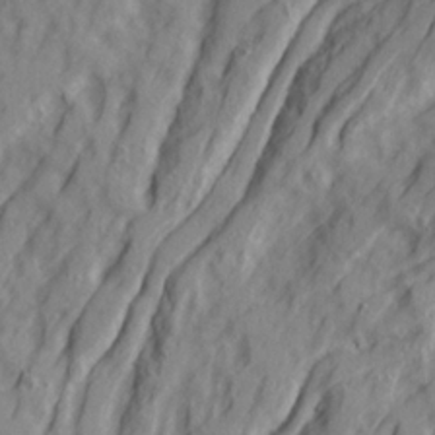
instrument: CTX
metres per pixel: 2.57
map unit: Ave
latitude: 22.5735
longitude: -132.2334
